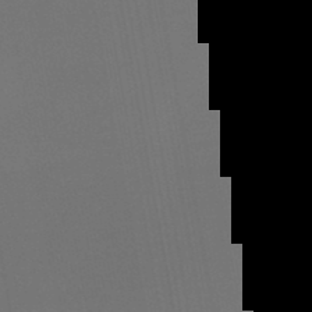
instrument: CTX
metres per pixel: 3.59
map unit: lHb
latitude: -47.4832
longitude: 71.5021
